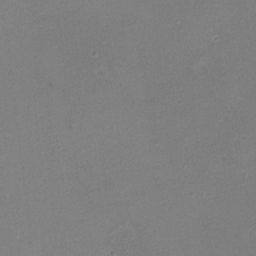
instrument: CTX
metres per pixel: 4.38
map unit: eHh
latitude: -4.8408
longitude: -78.7247
